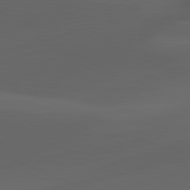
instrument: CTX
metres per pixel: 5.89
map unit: lApd
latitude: 81.1781
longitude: -82.4223
